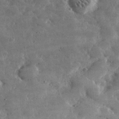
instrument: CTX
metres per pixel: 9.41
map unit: lHvf
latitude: 32.3656
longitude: -91.1403
